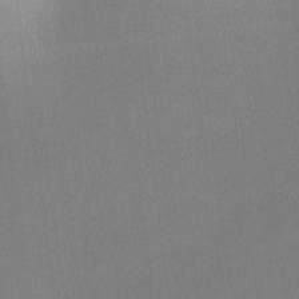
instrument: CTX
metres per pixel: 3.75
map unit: lHvf
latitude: -11.6155
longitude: -100.1767
